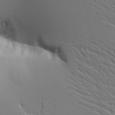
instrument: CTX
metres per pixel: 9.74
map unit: lAvf
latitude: 17.2537
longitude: -125.9906
